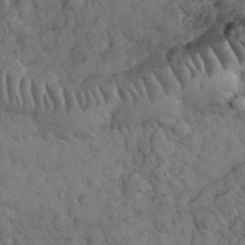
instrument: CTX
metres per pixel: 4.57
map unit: eHh
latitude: 33.0836
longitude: -67.1214
